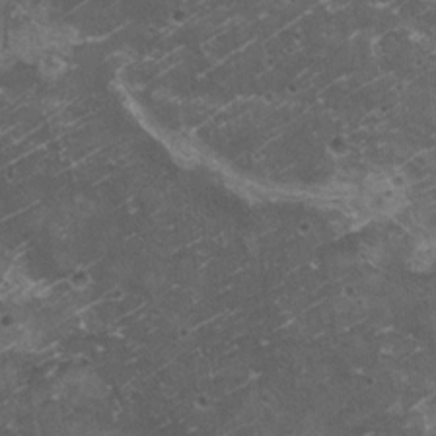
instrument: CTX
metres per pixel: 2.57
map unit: HNhu
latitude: 2.9702
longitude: 3.7666
